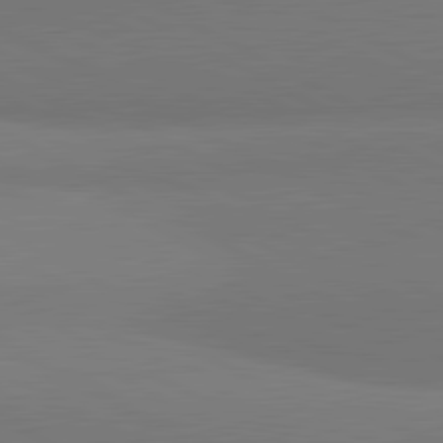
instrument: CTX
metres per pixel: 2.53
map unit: lApd
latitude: 81.7261
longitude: 159.2942
